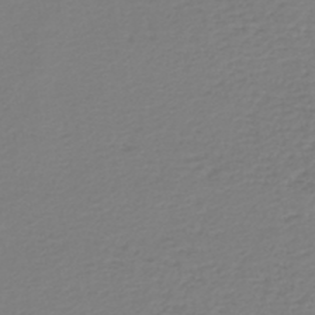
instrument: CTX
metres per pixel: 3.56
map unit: lHb
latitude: -46.0283
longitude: 62.6518
